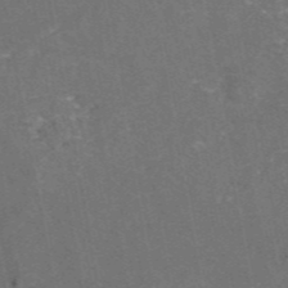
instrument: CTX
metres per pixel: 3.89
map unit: eAb
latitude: 45.3104
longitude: 115.7666
